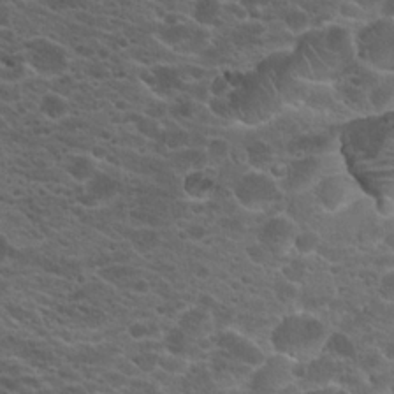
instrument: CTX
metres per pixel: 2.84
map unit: Hto
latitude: 19.8583
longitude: -36.2712
